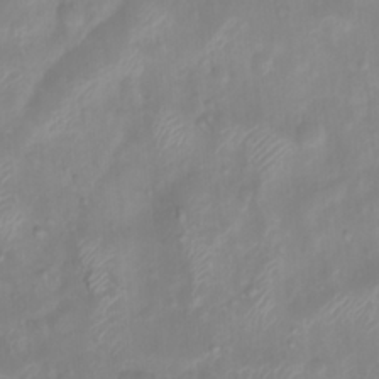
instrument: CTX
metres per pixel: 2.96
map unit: Htu
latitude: 3.3481
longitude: -22.0444
